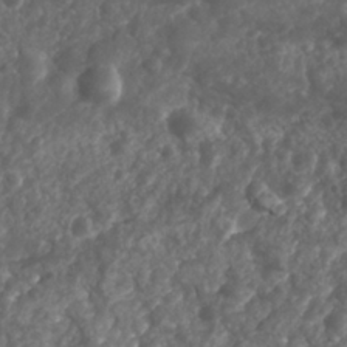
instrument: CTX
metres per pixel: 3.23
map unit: Nhu
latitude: 26.0255
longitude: -63.5182
